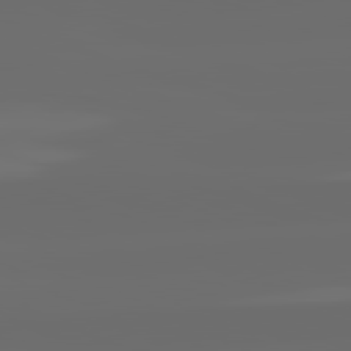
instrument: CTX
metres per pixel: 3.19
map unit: lApd
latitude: 82.2900
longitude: -165.6316
